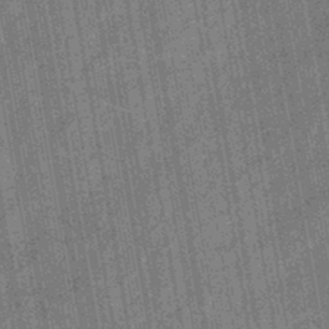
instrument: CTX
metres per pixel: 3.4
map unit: eHb
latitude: -44.1795
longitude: 87.9367
